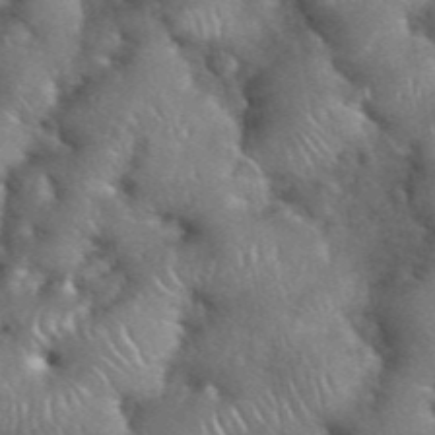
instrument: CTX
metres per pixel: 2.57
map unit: eHh
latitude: 39.9339
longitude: -57.1403
